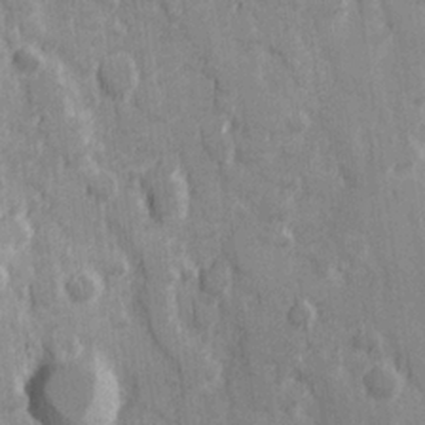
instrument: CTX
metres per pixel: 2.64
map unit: Hve
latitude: 25.4426
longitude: 146.5385
